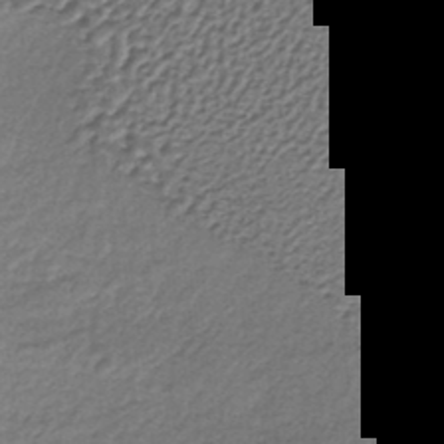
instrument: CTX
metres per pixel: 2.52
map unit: lHb
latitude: -37.1620
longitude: 59.4832
